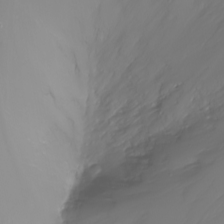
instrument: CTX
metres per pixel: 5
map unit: Nhu
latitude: -8.4629
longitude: -80.6868
